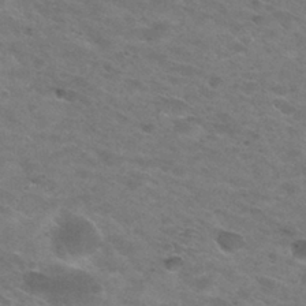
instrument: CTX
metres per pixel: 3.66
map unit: Hto
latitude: 29.3670
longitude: -47.2726
